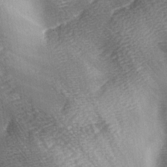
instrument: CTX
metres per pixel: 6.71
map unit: Ave
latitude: -5.6722
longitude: -120.4601
